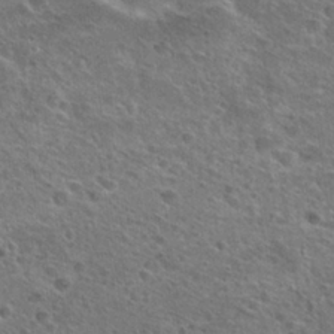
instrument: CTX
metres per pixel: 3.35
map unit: Hto
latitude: 25.5371
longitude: -45.5560
